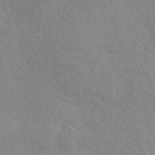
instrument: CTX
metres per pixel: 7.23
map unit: eAb
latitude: 50.6679
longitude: 116.8407
